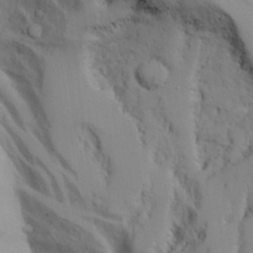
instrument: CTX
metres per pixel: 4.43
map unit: Aa
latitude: 25.1025
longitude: -131.8395
